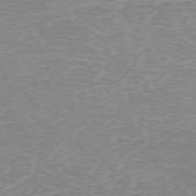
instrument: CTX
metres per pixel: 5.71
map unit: Hpe
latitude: -71.7289
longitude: 12.0283
